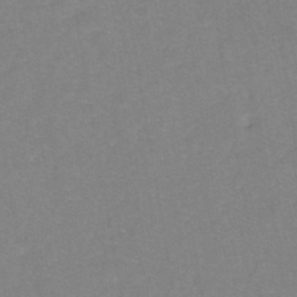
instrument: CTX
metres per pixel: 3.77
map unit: eHh
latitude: -42.6896
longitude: -33.5371
